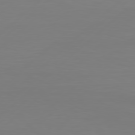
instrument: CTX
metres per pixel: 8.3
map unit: Hpe
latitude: 78.5735
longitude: -122.1767
